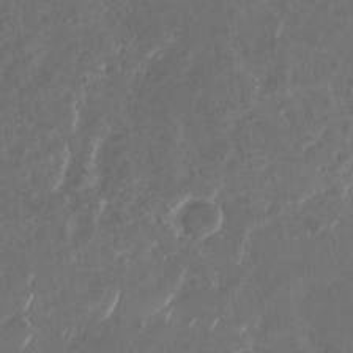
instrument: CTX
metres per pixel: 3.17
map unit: Nhu
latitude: -29.0109
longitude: -70.4223
